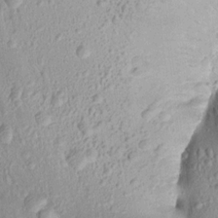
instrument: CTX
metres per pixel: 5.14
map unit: Aa
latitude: 15.8206
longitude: -146.3279
